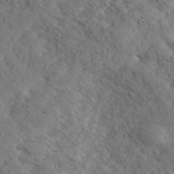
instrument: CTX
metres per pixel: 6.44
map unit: eHh
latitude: 34.9513
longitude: -140.6679
